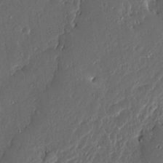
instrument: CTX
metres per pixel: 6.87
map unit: Ave
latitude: 14.2334
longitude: -138.1011
